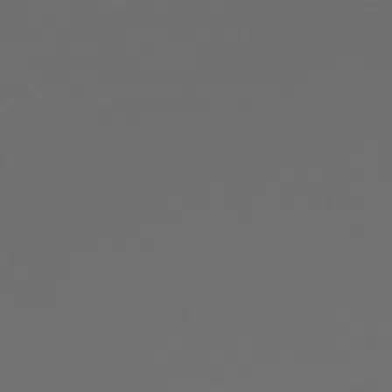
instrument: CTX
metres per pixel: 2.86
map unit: HNhu
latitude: -45.0864
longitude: 99.1242
